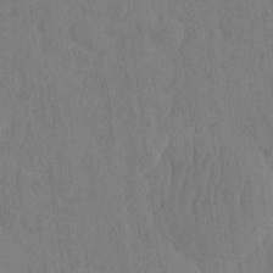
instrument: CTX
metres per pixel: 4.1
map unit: eHh
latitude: -3.0864
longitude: 14.5952
